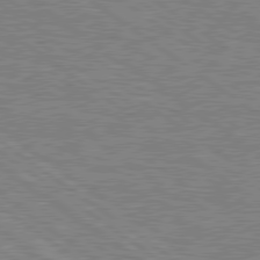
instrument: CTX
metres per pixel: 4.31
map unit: Hpe
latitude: 79.0648
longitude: -161.4237
